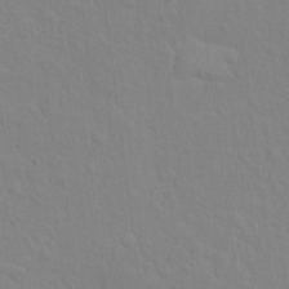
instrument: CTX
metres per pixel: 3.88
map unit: Hto
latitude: 16.1011
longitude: -39.5560
